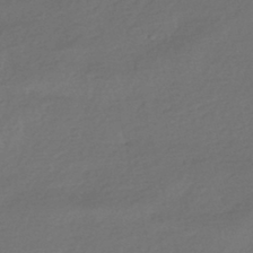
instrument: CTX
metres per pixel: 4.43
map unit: HNhu
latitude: -42.3495
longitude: 94.5762
